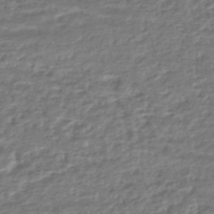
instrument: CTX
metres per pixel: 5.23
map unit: HNhu
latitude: -45.4454
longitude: 97.3321
